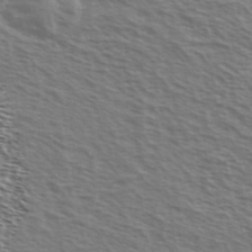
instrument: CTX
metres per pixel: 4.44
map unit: Ave
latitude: 37.6505
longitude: -111.4238
